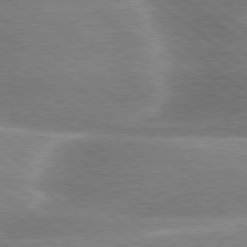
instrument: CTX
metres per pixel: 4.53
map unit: lApd
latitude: 80.0255
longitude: -119.0080
